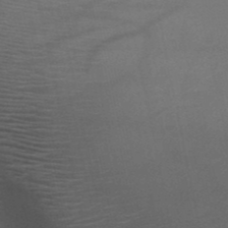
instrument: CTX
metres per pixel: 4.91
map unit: HNb
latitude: -50.8597
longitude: -42.9703
